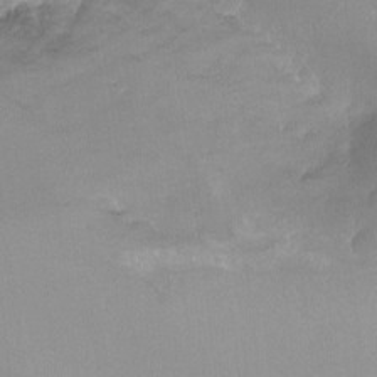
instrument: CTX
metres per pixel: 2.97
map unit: Ht
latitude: -15.1620
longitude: -53.6505
